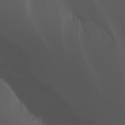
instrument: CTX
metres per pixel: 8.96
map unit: Nhu
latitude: -7.1998
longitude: -85.6505
